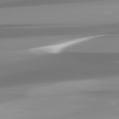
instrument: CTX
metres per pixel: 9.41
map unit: lApd
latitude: 82.0633
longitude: -138.9703
